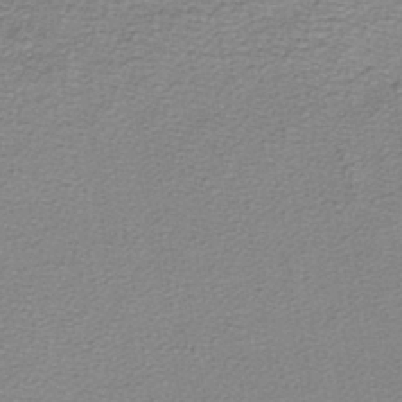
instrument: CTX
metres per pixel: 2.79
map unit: lHb
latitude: -40.1795
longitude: 62.1605
